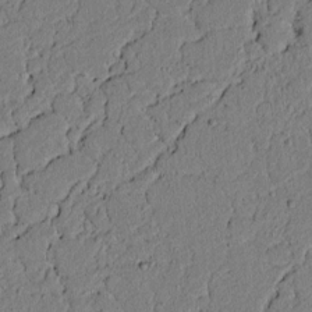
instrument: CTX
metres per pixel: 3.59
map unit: lAvf
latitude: 5.2537
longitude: 167.3321
